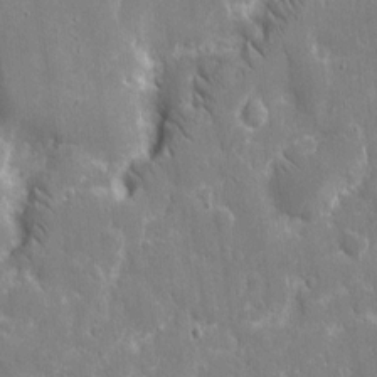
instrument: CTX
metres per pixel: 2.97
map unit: eHh
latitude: 8.8191
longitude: -70.0444
